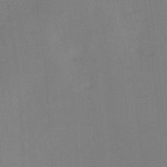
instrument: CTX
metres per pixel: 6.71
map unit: HNb
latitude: -44.8030
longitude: -43.4049
